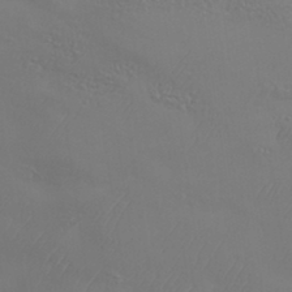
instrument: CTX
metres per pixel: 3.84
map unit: Aa
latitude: 33.8205
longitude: -134.3089
